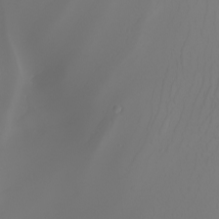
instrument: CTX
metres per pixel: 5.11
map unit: Nhu
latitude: -7.1431
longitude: -93.8772
